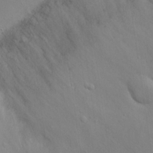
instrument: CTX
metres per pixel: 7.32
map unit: Nhu
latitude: 22.6301
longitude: -69.2726
